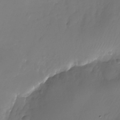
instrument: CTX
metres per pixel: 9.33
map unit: Nhu
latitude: -26.5195
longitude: -71.0458
